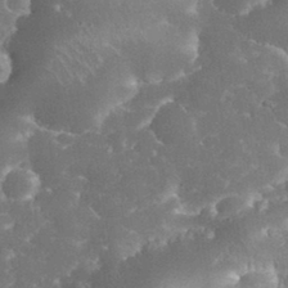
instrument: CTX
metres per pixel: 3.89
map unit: eHh
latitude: 33.9339
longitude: -63.6316
